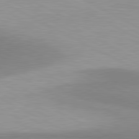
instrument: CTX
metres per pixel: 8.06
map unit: lApd
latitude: 80.8380
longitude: 157.7100
